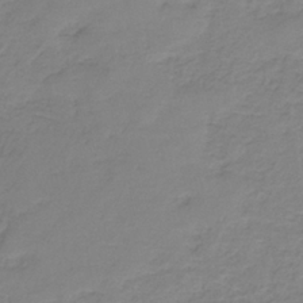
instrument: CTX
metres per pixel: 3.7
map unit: HNb
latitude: -34.7652
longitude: 53.9178
